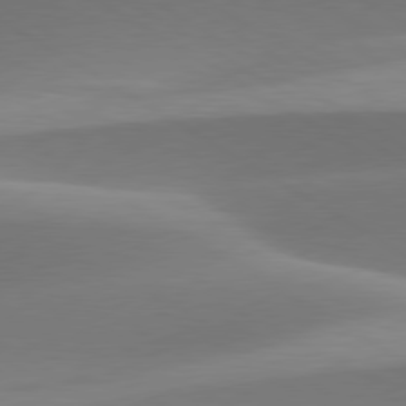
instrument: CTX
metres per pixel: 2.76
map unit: lApd
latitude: 79.6694
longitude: -93.7071
